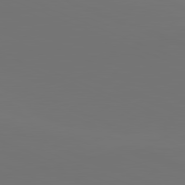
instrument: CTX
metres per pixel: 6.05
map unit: lApd
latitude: 81.7450
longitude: 146.5762
